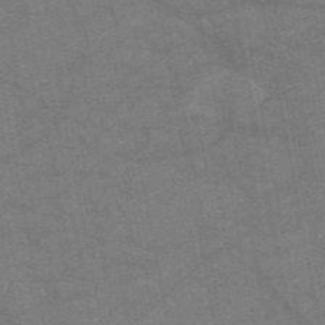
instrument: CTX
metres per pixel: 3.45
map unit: HNb
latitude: -55.4455
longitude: -39.9906
